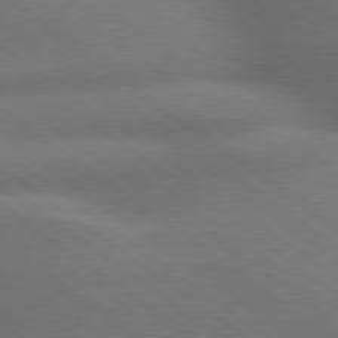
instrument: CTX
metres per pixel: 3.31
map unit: lApd
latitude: 79.7072
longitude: -167.7071
